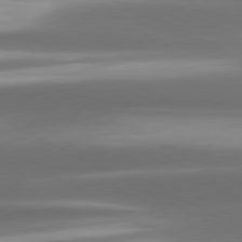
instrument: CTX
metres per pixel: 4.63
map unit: lApd
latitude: 80.6490
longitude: -141.8961
